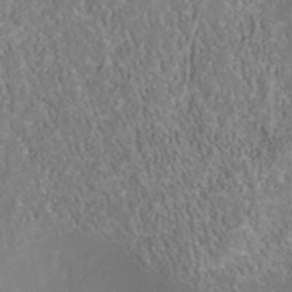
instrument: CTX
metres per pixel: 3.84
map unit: Nhu
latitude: -40.7652
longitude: -85.2537
